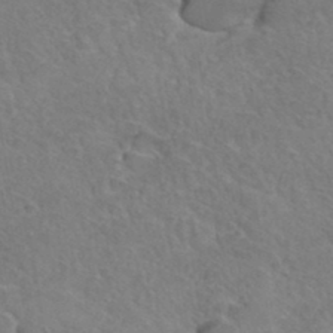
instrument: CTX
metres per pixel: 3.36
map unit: Hto
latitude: 36.2712
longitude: -47.5560
